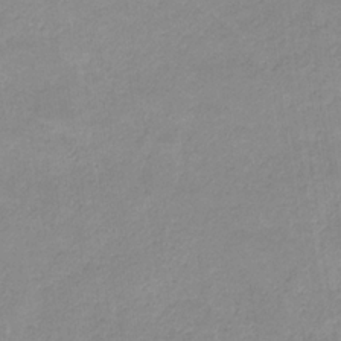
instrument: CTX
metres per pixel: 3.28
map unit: eHb
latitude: -31.8233
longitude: 68.3684
